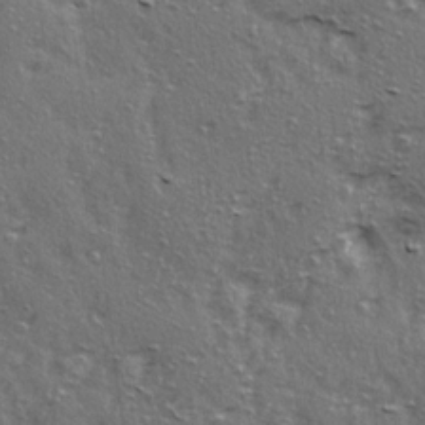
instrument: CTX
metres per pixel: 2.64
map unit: Ave
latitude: 15.5560
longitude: -104.7813
